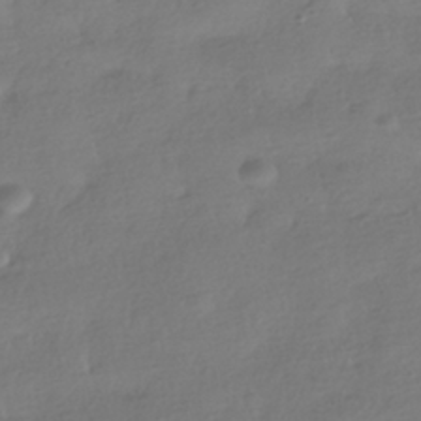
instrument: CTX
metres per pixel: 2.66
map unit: HNhu
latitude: -40.9164
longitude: 98.0094
